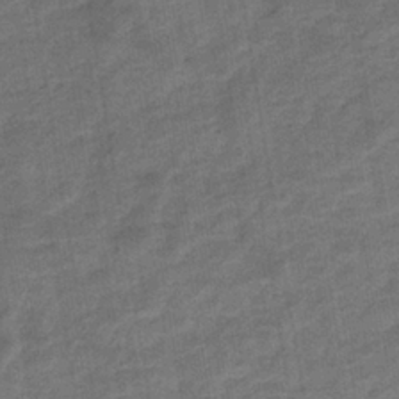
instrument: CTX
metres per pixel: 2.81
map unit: eHb
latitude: -36.1039
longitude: 77.5777
